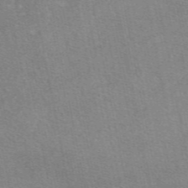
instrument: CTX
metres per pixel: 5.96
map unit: eAb
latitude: 48.0822
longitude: 115.8233
